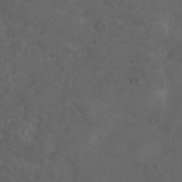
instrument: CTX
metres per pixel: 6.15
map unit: eHh
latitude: 0.5923
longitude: -54.4790
